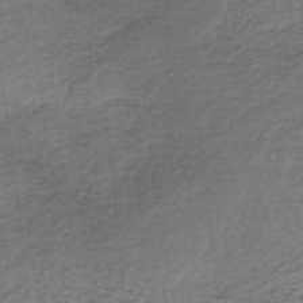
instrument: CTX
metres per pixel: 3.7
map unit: lHb
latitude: -36.1983
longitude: 60.5763
